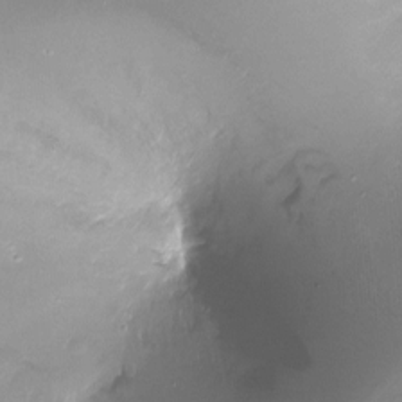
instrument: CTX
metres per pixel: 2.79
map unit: Ht
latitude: -17.1998
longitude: -44.9136
